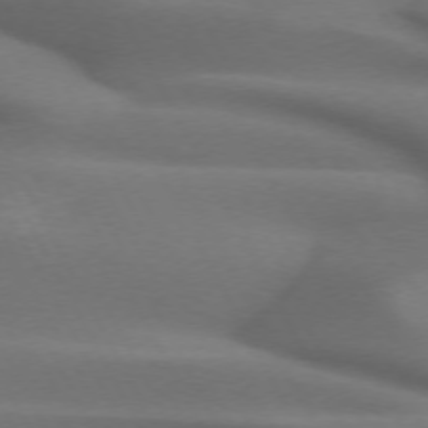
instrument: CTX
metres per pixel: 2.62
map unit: lApd
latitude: 71.9150
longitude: -51.7071
